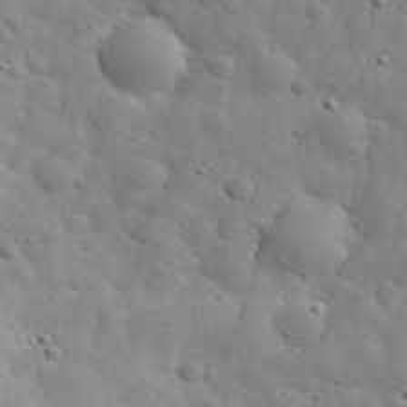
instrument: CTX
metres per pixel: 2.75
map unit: eHh
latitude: 30.7625
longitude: -69.0837
